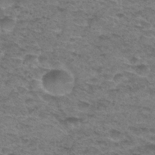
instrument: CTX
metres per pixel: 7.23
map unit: Hto
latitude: 30.3657
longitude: -48.1578
